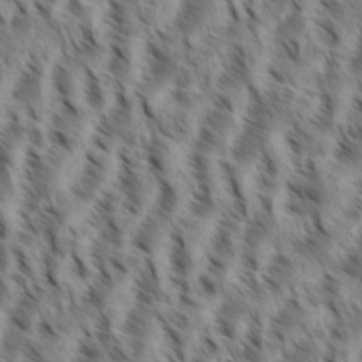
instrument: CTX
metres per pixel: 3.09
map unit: eHh
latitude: 35.1214
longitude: -138.5357
